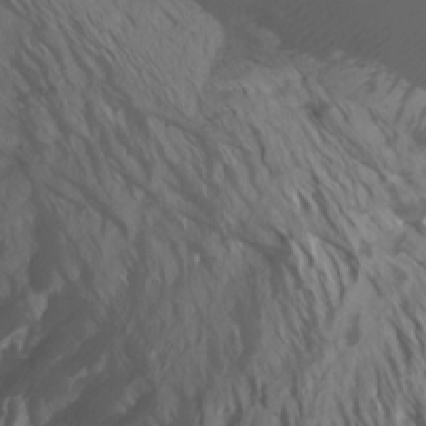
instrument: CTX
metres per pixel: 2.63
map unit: Htu
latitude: -6.9353
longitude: -68.9136
